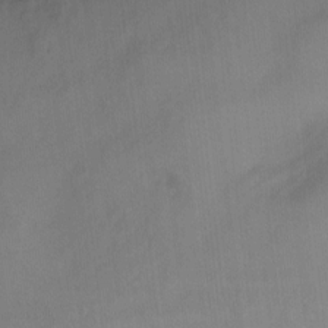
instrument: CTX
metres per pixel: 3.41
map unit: Ht
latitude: 0.4034
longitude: -38.6112
